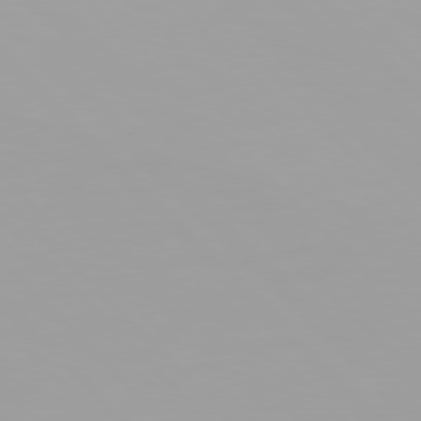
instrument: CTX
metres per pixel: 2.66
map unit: Hpe
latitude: 77.0647
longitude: -172.6679
